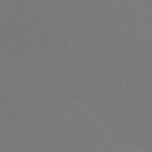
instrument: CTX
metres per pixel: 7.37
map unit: eHh
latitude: -53.2942
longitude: -25.4804
